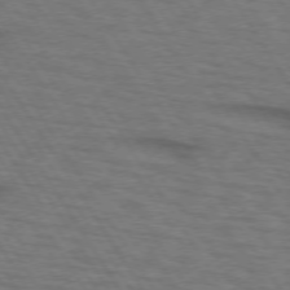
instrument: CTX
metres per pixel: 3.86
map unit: lApd
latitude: 73.0081
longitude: -72.8002
